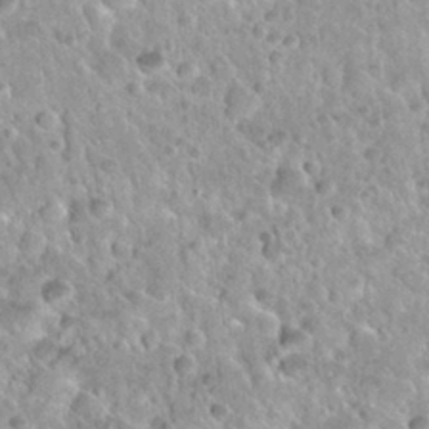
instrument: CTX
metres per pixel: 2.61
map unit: Nhu
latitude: 29.9717
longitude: -53.7072
